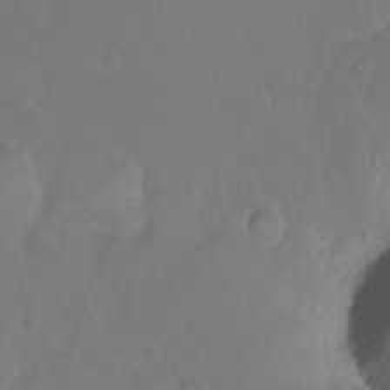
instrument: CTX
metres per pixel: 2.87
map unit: Nhu
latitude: -8.6707
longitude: -41.8016
